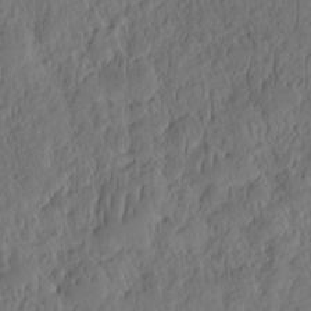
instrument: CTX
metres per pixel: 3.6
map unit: eHh
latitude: -2.7274
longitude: 14.8786
